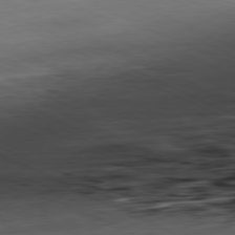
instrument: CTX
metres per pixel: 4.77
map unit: Ap
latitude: -81.3321
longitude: -82.3656
